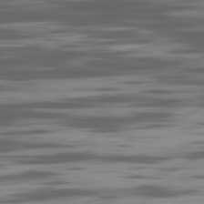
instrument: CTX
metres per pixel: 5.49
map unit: Ap
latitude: -82.0283
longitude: -69.3671
